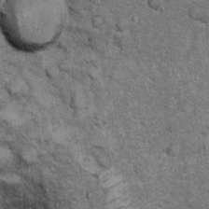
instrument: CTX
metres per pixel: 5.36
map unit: Ht
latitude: 9.5371
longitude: -38.3467
